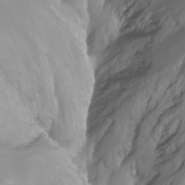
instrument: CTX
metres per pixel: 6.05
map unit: Aa
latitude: -13.3321
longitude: -66.8002
